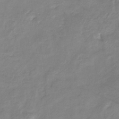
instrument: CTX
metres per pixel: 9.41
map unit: eHb
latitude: -36.8408
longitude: 74.6519
